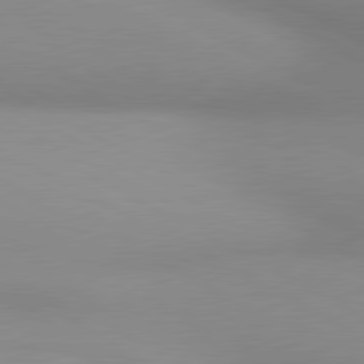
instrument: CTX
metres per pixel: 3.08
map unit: lApd
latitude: 80.7057
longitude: 135.1431
